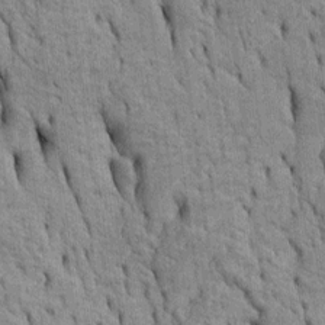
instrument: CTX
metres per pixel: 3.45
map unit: Htu
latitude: -5.2942
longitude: 152.6518
